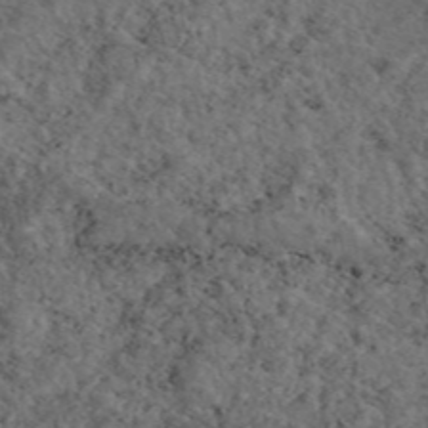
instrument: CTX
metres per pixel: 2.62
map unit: eAb
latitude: 46.0633
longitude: 113.8234
